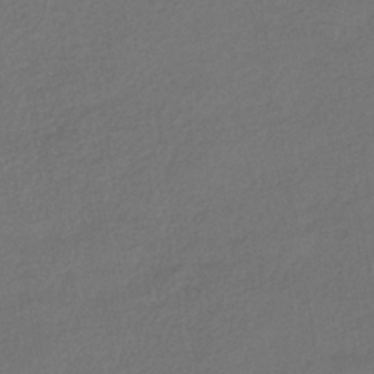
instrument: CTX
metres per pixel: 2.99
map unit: HNhu
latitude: -41.9367
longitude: 95.1053
